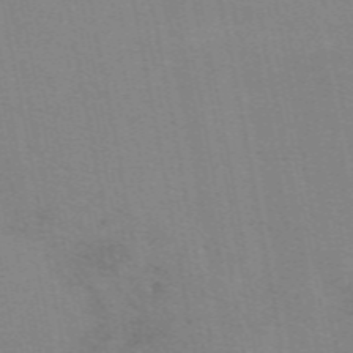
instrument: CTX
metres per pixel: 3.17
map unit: eAb
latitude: 49.8772
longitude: 105.1809
